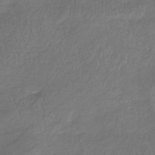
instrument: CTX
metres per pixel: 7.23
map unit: lHb
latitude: -41.1431
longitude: 73.8044
